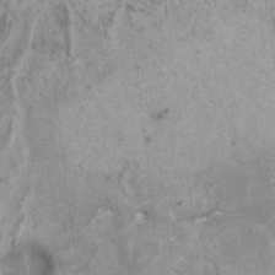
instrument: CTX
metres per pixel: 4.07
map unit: HNhu
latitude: 1.1214
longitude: 0.9731
